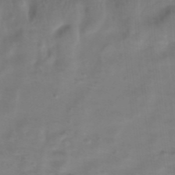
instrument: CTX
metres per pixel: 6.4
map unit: eHh
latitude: -39.8611
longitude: -29.5749
